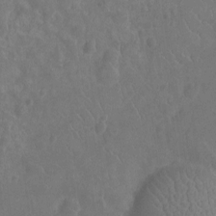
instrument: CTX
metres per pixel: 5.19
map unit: Nhu
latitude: -10.4818
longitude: -21.4238
